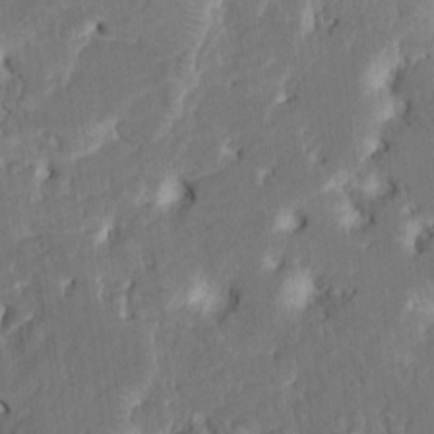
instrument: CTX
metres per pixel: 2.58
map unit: HNhu
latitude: 5.9906
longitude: -6.3845
